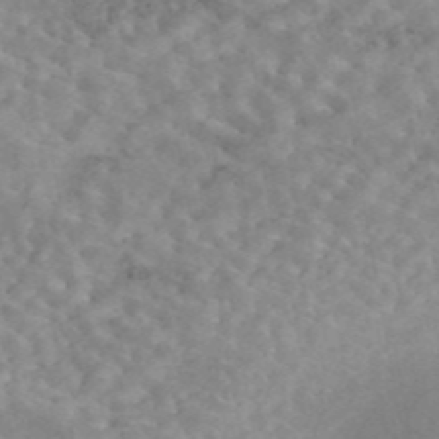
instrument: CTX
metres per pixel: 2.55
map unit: eAb
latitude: 44.8191
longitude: 126.1416
